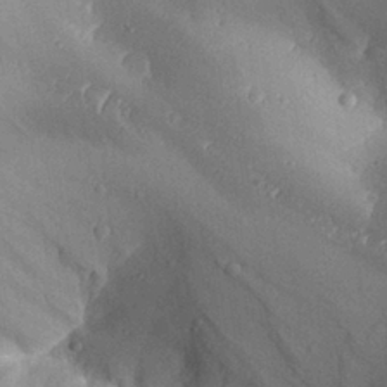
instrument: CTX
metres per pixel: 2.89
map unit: Aa
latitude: 27.6127
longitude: -129.7449
